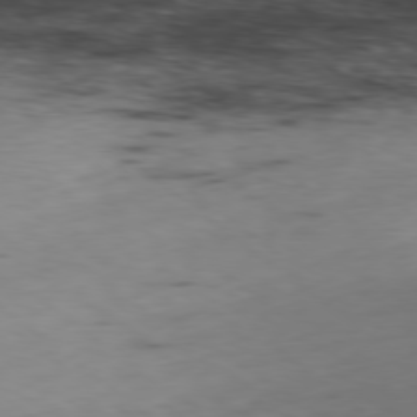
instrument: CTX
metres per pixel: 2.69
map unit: Ap
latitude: -79.0108
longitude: -63.6883
